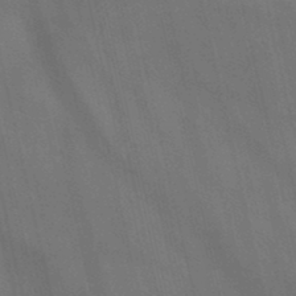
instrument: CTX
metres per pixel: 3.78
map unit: HNb
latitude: -46.6896
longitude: -48.1389
